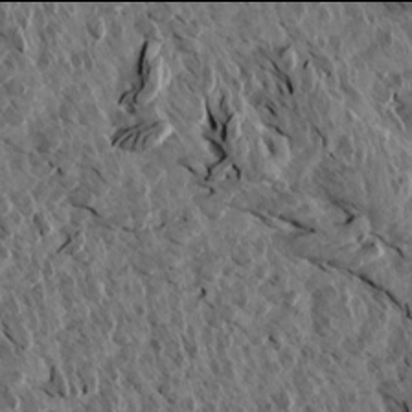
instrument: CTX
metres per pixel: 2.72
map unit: Aa
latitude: 13.9906
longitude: -143.7450
